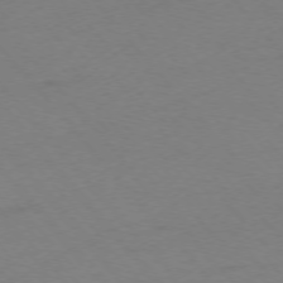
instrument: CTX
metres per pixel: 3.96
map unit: Ap
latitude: -76.4062
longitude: -72.4412
